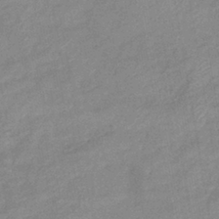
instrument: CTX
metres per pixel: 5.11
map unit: eHb
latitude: -40.1228
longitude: 79.6155
